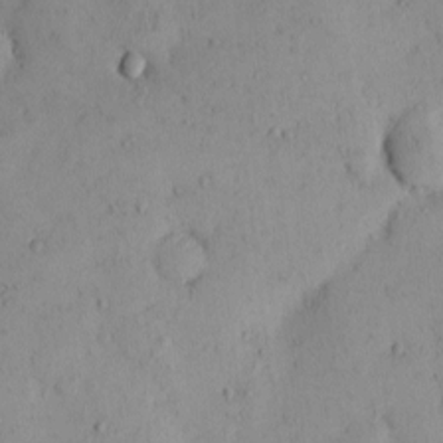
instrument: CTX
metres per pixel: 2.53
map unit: eHh
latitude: 0.1200
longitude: 18.3495
